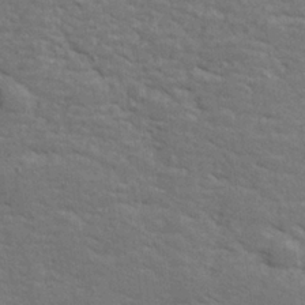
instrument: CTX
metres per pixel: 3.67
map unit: lHvf
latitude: 25.9717
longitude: 142.2928
